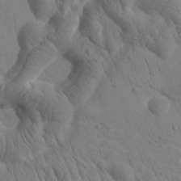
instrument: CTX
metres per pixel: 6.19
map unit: Htu
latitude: 2.1766
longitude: 178.9541
